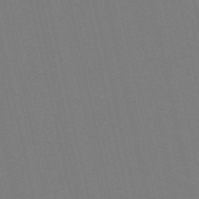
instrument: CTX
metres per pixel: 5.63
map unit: Nve
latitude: -58.1416
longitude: 60.6707
